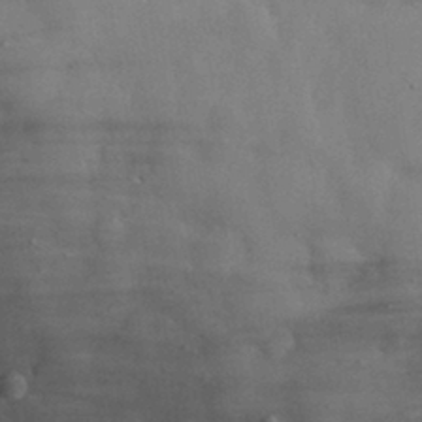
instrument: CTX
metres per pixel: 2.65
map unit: eHh
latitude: 31.5749
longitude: -71.0080
